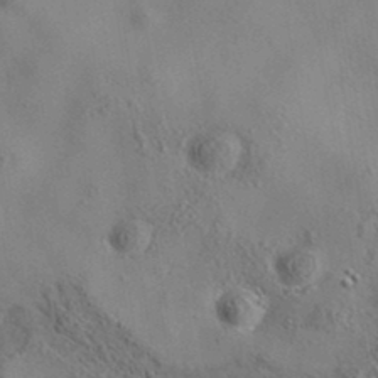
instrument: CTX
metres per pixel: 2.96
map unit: eAb
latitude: 35.6127
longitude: 109.9367
